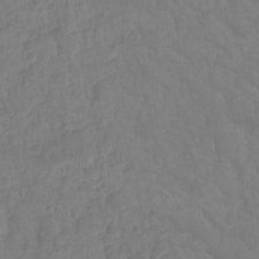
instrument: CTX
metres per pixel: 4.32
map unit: Ht
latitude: -11.6344
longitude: -24.2333
